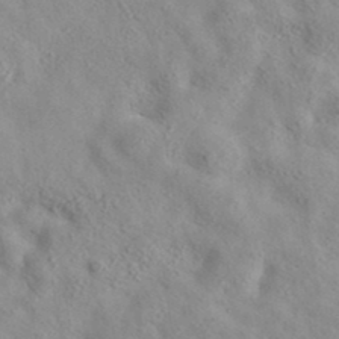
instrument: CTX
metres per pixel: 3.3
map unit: eAb
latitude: 35.5182
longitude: 108.4440
